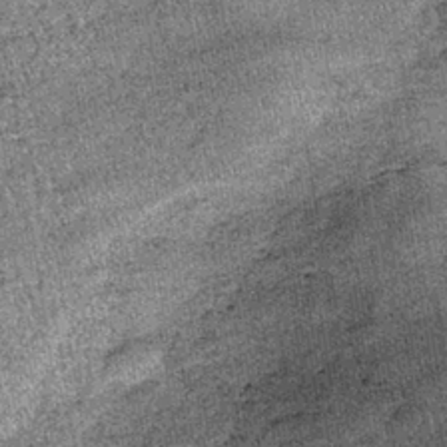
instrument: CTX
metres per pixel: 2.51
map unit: lHb
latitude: -39.6533
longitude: 67.3321
